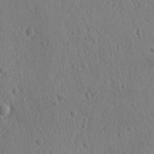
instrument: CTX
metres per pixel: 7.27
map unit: lAvf
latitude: -9.5777
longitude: -120.6113
